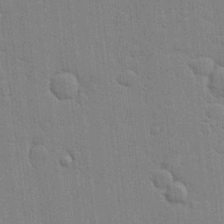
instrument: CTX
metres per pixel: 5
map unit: lHvf
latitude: 17.3482
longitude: -113.6127
